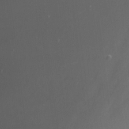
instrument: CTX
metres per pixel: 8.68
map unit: Nhu
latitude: -9.1053
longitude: -78.9136
